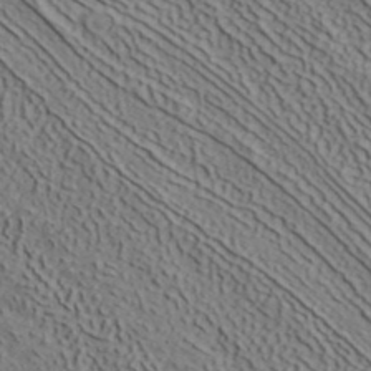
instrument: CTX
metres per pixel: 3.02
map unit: ANa
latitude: 40.6679
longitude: 33.7478
